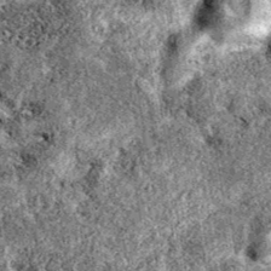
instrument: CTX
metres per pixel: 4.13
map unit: eAb
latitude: 38.8002
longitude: 111.7100
